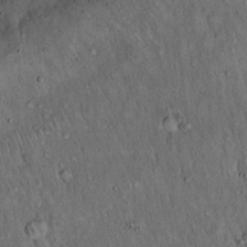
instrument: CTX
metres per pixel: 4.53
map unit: Hto
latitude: 15.5183
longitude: -58.7624
